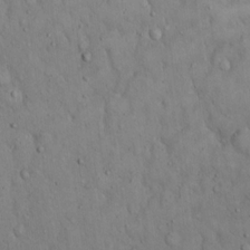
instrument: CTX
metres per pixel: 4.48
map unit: Hto
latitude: 14.7247
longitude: -58.1578
